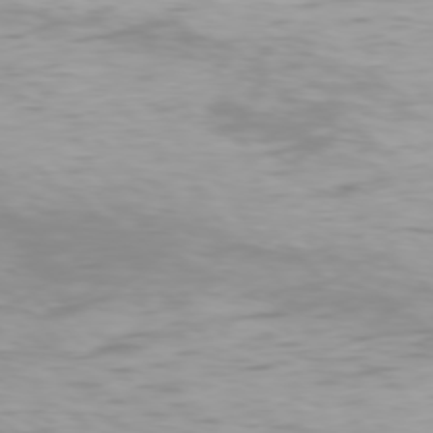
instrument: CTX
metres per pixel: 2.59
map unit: Hpe
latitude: 76.5734
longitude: -133.5938
